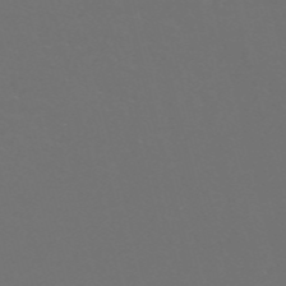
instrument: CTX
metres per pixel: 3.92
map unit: Nve
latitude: -57.3698
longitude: 52.5384
